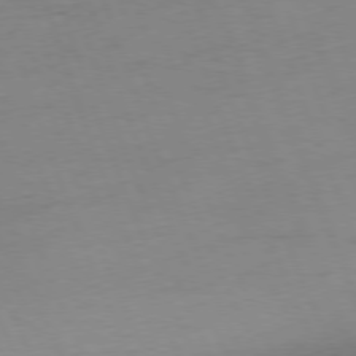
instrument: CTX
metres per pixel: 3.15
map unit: Ap
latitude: -76.2173
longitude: -73.1404
